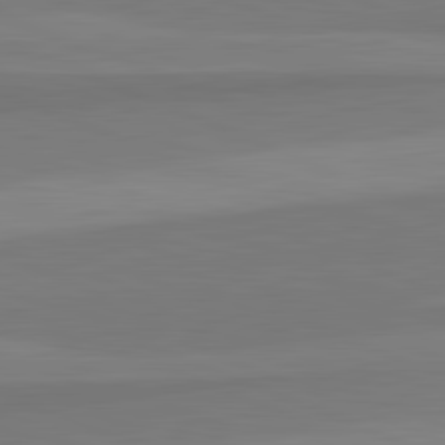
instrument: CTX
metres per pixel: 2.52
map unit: lApd
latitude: 82.7624
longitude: 156.5951
